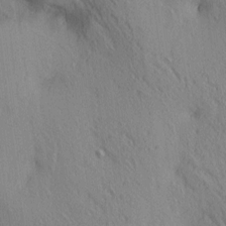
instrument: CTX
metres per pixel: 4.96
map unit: lAa
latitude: 4.2522
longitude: -117.1781
